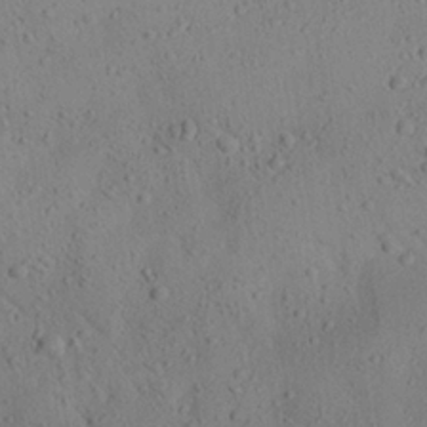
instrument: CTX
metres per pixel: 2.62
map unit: Aa
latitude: 25.8961
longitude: -142.5735
